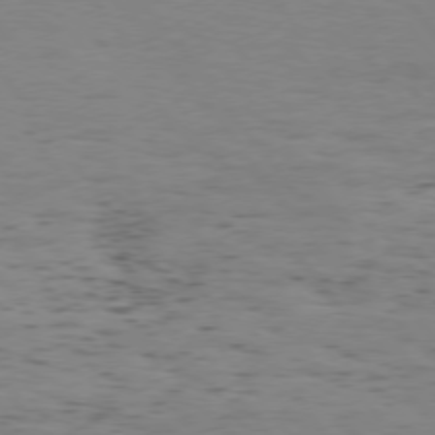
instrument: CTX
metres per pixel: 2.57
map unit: Hpe
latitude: 74.6302
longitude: -133.7072
